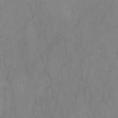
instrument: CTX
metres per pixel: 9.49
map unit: HNb
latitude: -31.3887
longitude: 62.3684
